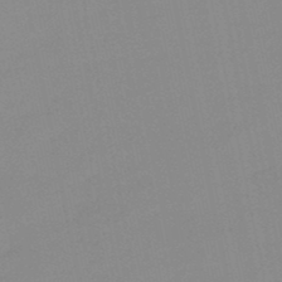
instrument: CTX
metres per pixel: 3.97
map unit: lHb
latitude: -48.6897
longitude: 80.9731
